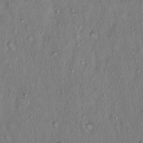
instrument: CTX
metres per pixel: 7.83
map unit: Hto
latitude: 16.1956
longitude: -58.9136
